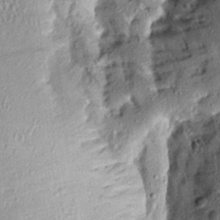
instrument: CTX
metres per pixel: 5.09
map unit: Aa
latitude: 14.1011
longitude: -144.7624
